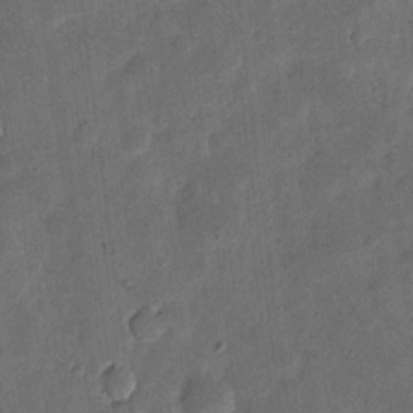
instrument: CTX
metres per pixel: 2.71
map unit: eHh
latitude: 5.5182
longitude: -71.2915
